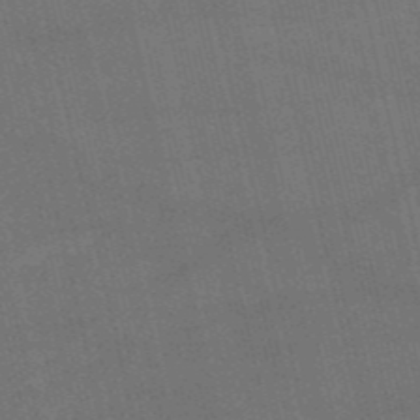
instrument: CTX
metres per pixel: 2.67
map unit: HNb
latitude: -52.3306
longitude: -40.9135
